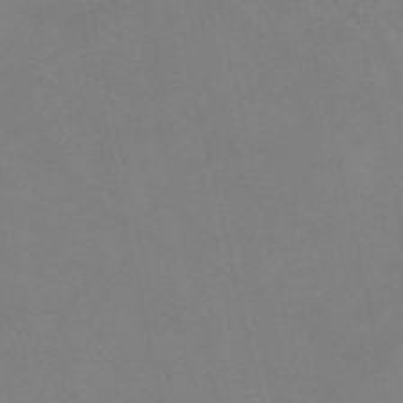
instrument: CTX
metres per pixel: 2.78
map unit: HNb
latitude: -54.0472
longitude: -47.8206
